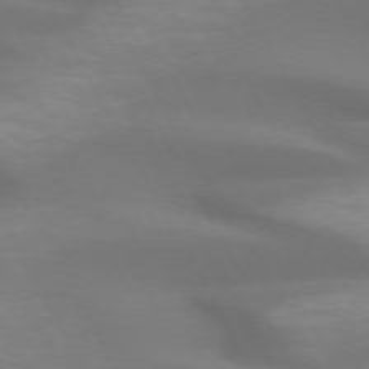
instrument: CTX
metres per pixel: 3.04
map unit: lApd
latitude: 72.6869
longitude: -49.4426
